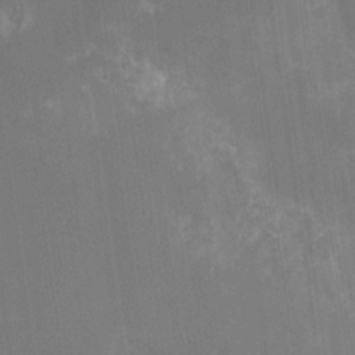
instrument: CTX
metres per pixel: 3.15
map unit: Nhu
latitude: -9.1431
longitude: -43.1970
